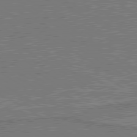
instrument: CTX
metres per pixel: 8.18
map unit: lApd
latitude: 79.9717
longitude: 168.5762
